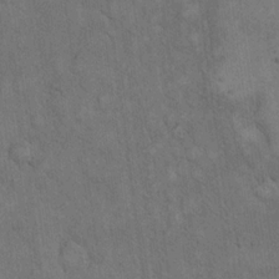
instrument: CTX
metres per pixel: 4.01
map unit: eHh
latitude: 17.8205
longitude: -63.4994
